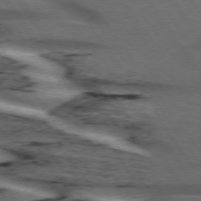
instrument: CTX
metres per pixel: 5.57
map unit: lApd
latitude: 74.2712
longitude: -75.1025
